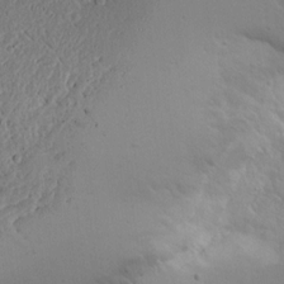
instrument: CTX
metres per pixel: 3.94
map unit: Ave
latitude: 13.1970
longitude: -139.3104
